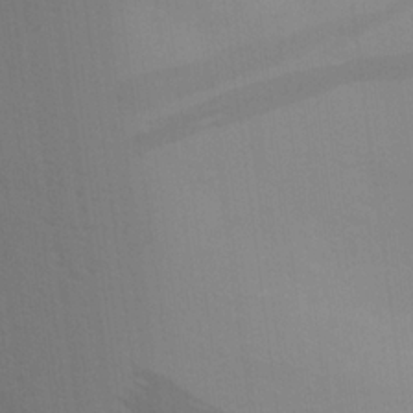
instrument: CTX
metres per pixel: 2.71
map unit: Aa
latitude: 22.9514
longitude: -145.2537
